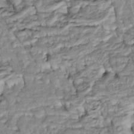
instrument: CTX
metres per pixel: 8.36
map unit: Htu
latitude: -5.6533
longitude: 154.1228
